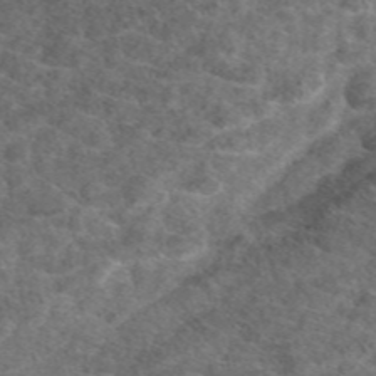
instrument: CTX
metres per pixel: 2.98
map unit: eAb
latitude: 47.3860
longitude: 107.7478
